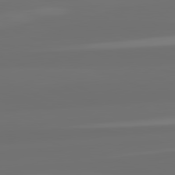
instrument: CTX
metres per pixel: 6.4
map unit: lApd
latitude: 82.2711
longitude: -167.5560
